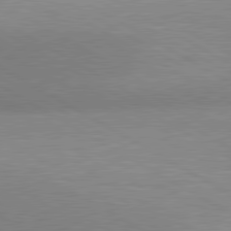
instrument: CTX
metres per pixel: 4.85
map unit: lApd
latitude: 80.5924
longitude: 125.9178
